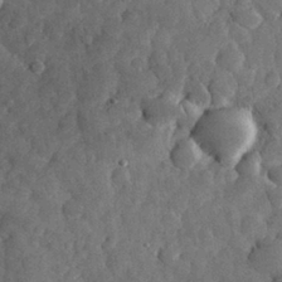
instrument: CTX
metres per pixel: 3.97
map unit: eHh
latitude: 31.1026
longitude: -69.3293
